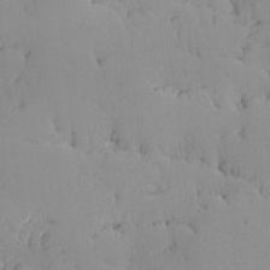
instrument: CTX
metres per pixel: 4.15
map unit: Ave
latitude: -9.4454
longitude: -116.9703
